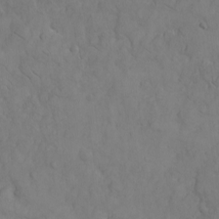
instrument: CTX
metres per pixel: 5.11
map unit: eHh
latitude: -8.6140
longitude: -66.8191
